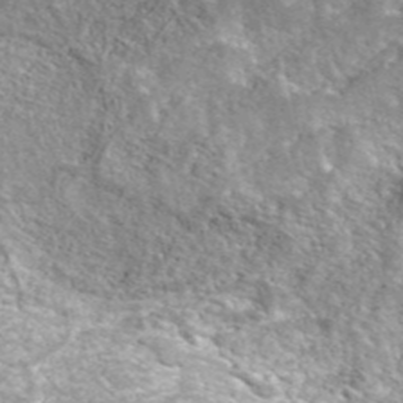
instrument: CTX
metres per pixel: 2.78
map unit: eAb
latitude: 42.4601
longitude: 105.8044
